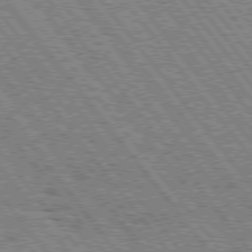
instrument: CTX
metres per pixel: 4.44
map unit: Hpe
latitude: 75.9717
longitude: -152.5735
